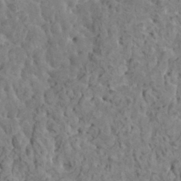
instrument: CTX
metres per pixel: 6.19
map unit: HNhu
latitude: 5.7261
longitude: -0.7435
